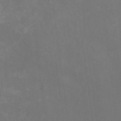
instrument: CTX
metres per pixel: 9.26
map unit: Hto
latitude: -8.3117
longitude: -46.7058
